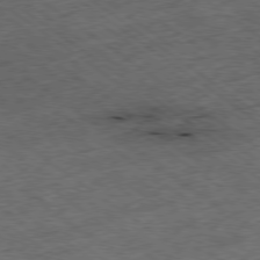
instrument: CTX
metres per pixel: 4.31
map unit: Ap
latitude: -79.1620
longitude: -52.2334
